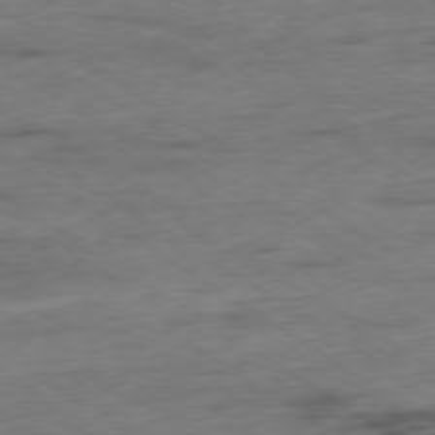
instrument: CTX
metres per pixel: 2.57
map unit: Hpe
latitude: -79.0297
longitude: -16.2145
